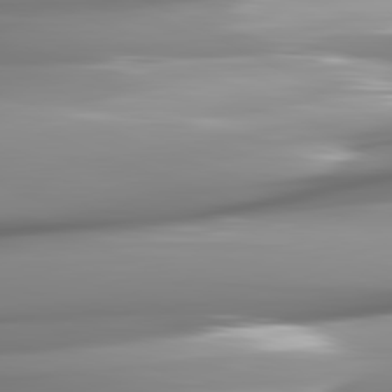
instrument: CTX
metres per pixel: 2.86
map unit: lApd
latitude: 82.2333
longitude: -143.4804
